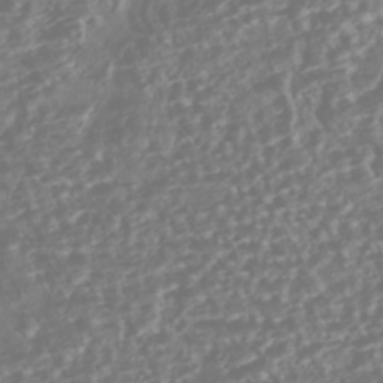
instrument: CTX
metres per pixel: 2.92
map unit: HNhu
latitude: -46.1039
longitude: 105.2565
